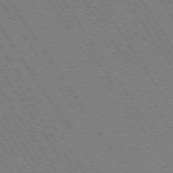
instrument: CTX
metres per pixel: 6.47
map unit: Hpe
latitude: 73.6316
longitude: -141.3103
